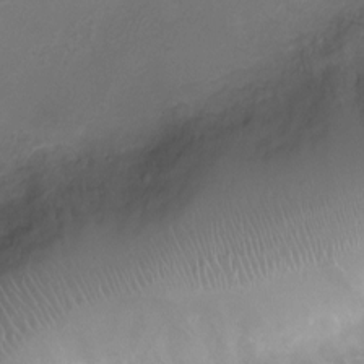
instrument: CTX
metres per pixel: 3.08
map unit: Ht
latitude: -6.0850
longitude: -19.4804
